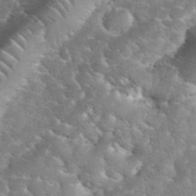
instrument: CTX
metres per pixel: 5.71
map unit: eHh
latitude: 35.1592
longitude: -65.2915
